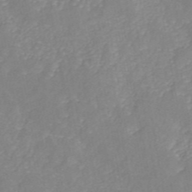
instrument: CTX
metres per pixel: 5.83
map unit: ANa
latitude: 45.7260
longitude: 24.1984
